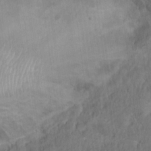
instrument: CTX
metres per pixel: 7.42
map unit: Nhu
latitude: 15.9906
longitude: -30.9892
